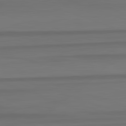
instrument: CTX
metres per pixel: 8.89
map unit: lApd
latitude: 82.8191
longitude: -178.3090
